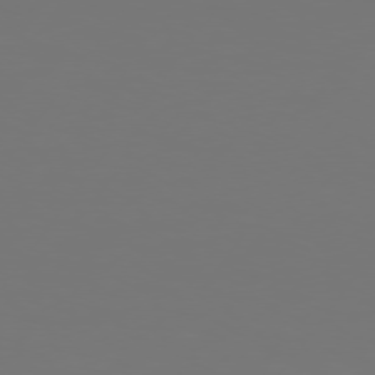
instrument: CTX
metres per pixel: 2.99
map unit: Hpe
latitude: 74.8947
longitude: -129.9339
